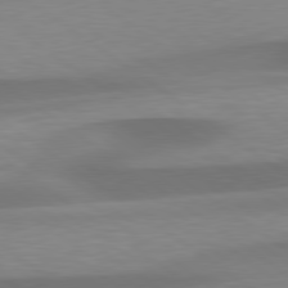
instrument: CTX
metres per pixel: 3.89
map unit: lApd
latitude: 79.5371
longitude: -91.5938
